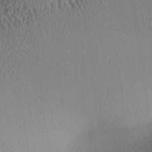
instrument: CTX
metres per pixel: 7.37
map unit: lAa
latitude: 1.0647
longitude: -116.2145
